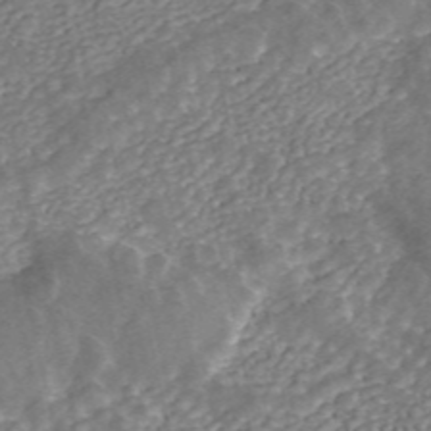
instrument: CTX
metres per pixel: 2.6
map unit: ANa
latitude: 45.6127
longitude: 29.6722
